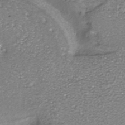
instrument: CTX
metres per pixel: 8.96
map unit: ANa
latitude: -36.0850
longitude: 95.0675
